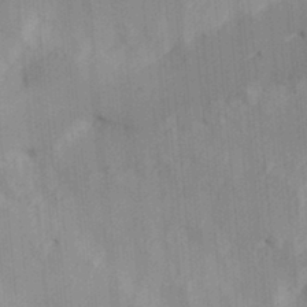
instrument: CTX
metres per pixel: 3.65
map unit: Hve
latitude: 31.3482
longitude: 148.8786
